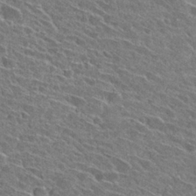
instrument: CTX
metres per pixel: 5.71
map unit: Hto
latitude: 28.0255
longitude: -42.9514
